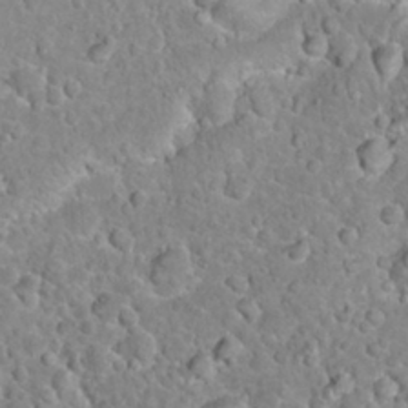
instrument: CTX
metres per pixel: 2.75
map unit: Hto
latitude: 21.0270
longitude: -47.7072
